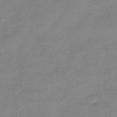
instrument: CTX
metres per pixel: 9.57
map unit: HNhu
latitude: -40.5574
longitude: 96.5385
